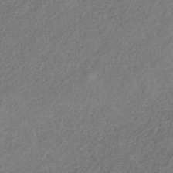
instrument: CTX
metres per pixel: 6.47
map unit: HNb
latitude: -32.8408
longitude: 56.2172
